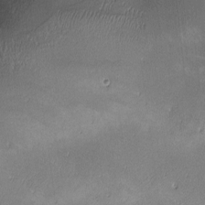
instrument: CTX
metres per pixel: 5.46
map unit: lHvf
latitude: -13.2376
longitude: -103.4426
